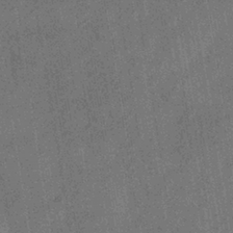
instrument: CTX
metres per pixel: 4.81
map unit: eHb
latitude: -35.3321
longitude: 80.9164
